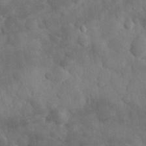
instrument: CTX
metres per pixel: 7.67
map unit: eHh
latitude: 30.5357
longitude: -72.4412
